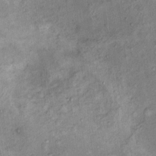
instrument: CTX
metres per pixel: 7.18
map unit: Ht
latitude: 14.1389
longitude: -40.6301
